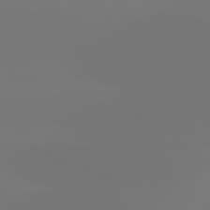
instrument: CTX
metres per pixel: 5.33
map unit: lApd
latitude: 81.9339
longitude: -150.9513
